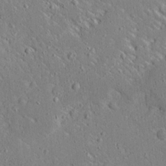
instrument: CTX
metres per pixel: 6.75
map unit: Ave
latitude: 14.2334
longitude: -139.7261
